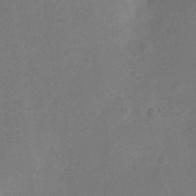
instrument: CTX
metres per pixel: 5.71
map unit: eHh
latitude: 4.2711
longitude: -72.3279
